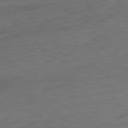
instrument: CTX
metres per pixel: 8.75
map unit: Ap
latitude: -81.8234
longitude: -75.7828
